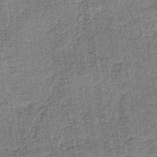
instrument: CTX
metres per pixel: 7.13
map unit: lHb
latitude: -38.4251
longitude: 64.3307
